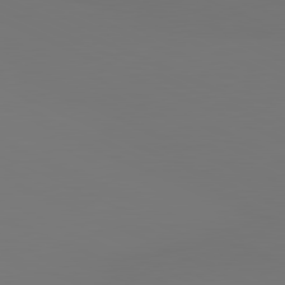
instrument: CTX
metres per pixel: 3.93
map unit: lApd
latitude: 81.3293
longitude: 147.5399
